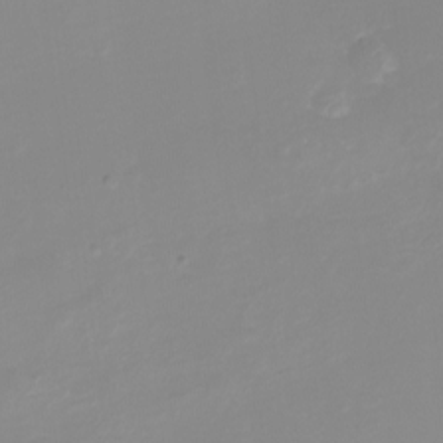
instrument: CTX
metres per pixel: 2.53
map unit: eHh
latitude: -4.1039
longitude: -76.6679
